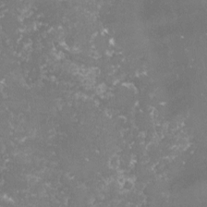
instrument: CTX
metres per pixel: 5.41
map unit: lHvf
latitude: -15.3888
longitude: -98.8757
